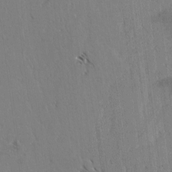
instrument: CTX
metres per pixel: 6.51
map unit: lAvf
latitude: -4.7463
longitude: -114.0633
